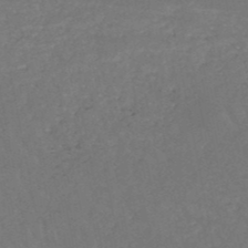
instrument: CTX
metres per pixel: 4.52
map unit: HNb
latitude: -49.7100
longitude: -52.6302
